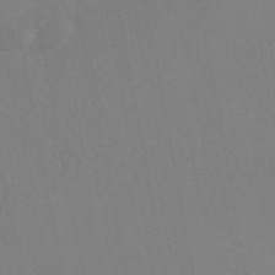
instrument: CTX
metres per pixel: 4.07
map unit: eAb
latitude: 45.7827
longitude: 112.5952
